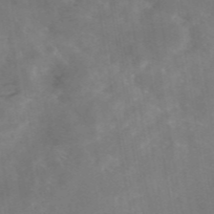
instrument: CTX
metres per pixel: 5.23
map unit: eAb
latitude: 46.0255
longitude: 126.3873
